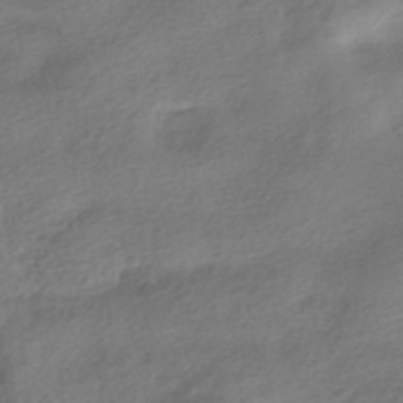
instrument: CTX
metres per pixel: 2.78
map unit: HNhu
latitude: -40.9919
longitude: 92.9731
